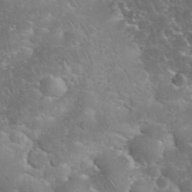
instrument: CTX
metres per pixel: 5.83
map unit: eHh
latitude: 35.6505
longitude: -65.1970
